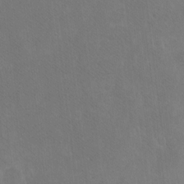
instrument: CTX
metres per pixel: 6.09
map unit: Ht
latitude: -6.6329
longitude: -36.7435
